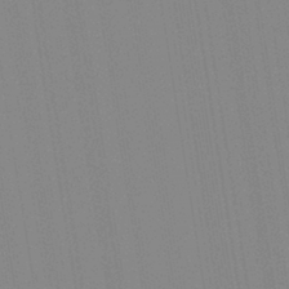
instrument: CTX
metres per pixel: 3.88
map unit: Aa
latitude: 32.5735
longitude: -142.9136
